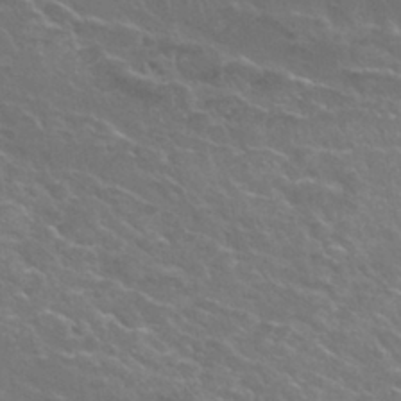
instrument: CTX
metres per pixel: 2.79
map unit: Nhu
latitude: 29.7449
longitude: -50.3278
